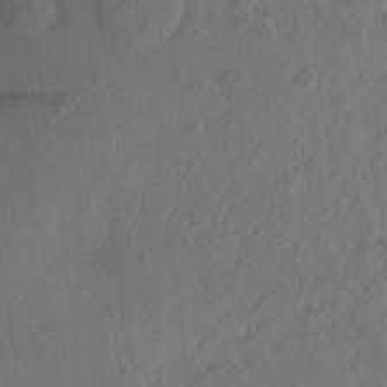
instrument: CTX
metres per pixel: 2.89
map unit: Aa
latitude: 27.3104
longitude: -141.3103
